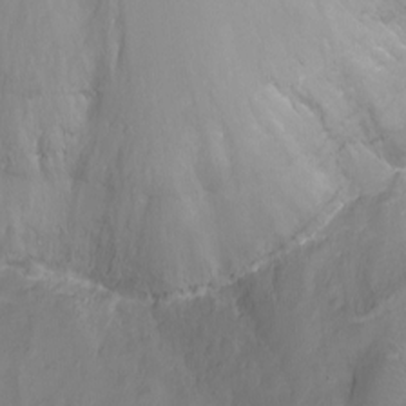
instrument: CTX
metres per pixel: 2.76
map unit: Nhu
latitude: -8.5196
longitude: -41.4426
